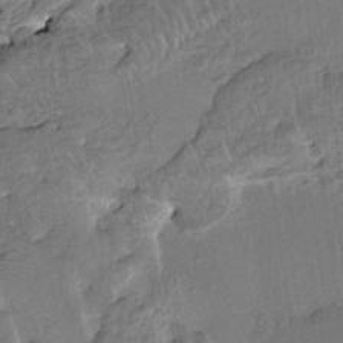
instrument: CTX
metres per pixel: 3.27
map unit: HNhu
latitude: 4.2900
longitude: 8.7463
